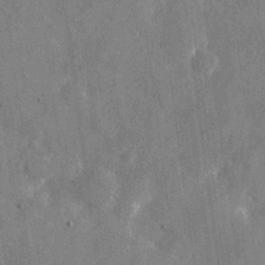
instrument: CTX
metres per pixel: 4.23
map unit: eHh
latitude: 11.1214
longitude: -67.7260
